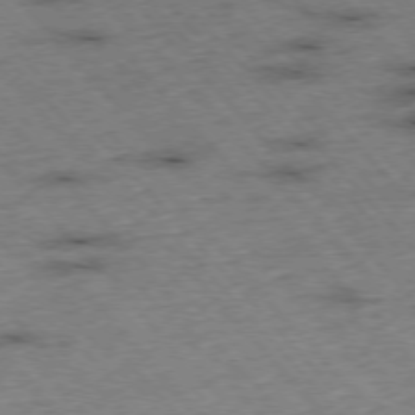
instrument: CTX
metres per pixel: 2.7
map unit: Hpe
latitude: -76.4440
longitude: -16.4979
